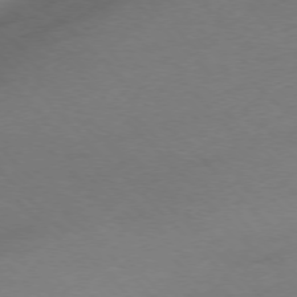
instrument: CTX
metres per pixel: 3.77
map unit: Ap
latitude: -77.1809
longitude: -65.4048
